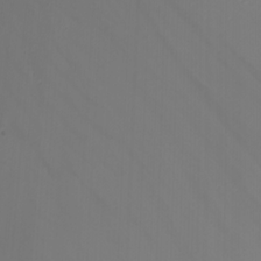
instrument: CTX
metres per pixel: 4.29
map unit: Nhu
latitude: -7.3698
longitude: -85.6127
